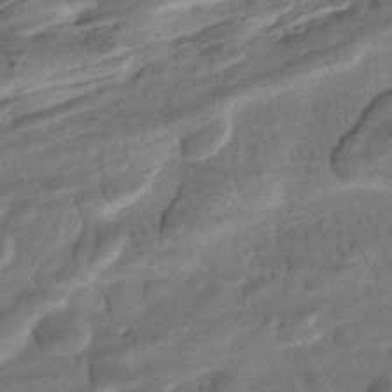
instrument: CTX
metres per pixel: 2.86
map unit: ANa
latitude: -41.9178
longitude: 109.0297
